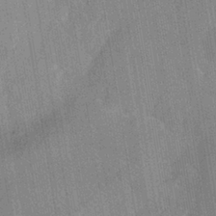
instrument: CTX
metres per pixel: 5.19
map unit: eHh
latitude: -39.9556
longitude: -26.4223
